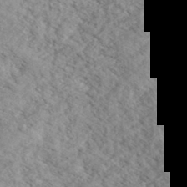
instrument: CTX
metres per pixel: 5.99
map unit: eHh
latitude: 36.0255
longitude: -139.4048
